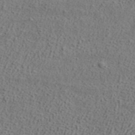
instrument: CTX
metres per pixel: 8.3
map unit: ANa
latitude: 38.1389
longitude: 20.3495
